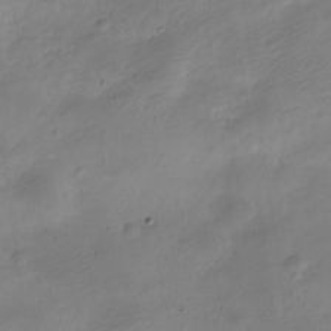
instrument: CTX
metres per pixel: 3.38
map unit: Nve
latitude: -24.5007
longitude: 105.9178
